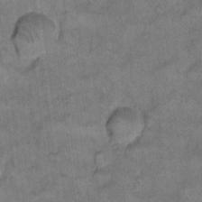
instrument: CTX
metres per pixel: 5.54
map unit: eHh
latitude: 13.4993
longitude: -65.0647
